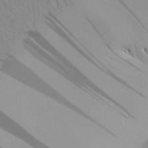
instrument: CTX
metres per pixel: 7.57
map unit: Aa
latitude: 25.5749
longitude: -144.3467
